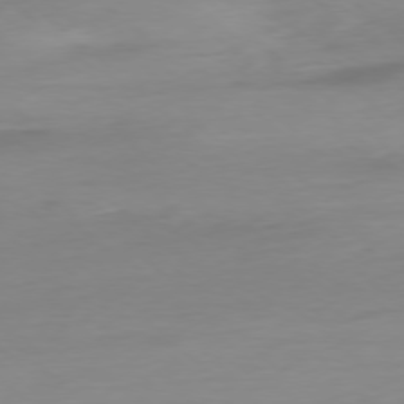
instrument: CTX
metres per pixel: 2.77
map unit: Ap
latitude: -78.0850
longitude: -67.3292
